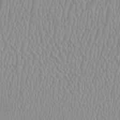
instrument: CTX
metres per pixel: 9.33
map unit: HNhu
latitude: -0.3118
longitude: -0.7624
